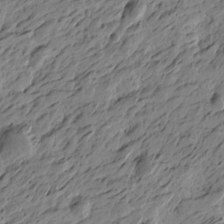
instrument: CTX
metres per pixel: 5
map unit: Htu
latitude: -5.2187
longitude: -178.8002
